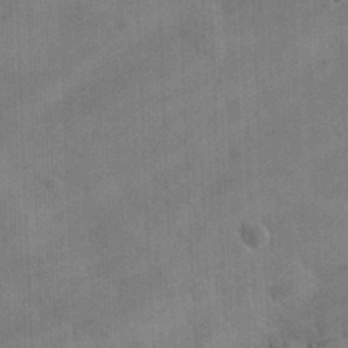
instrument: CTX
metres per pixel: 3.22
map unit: eHh
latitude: 25.4426
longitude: -65.4615
